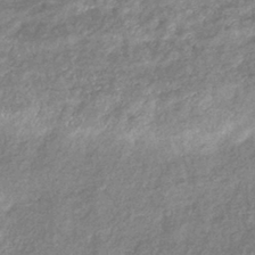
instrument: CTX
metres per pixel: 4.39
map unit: eHb
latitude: -39.9367
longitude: 81.4266
